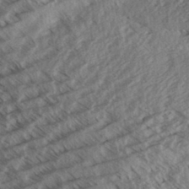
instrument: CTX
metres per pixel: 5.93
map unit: Aa
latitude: 33.0081
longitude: -140.1199
